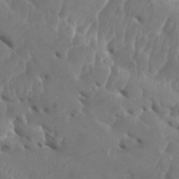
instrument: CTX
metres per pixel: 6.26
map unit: Htu
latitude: -6.2550
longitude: -76.9136
